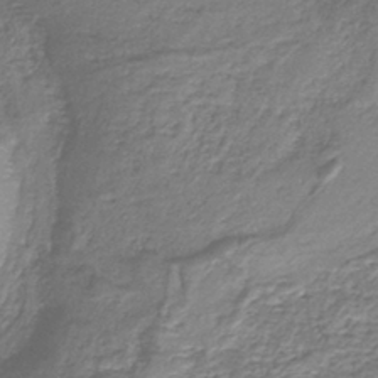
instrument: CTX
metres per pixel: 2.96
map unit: HNb
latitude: -36.3684
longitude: 50.8030
